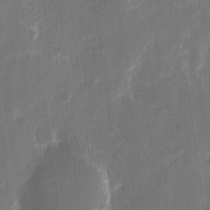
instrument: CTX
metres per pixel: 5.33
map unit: eHh
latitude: 10.8947
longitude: -71.7449
